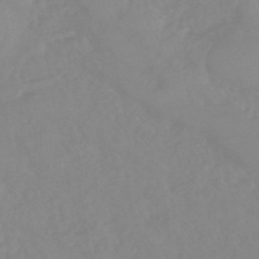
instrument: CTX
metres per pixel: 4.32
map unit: eHb
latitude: -44.9353
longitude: 84.3684
